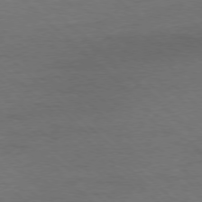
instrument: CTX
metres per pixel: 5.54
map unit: Ap
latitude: -78.0850
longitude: -86.2333
